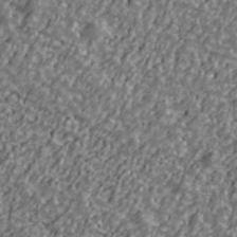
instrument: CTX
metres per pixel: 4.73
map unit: Ave
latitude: 40.8191
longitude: -111.8017
